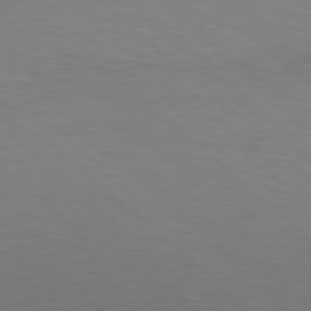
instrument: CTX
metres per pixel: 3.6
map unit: Hpe
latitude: 78.2334
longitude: -150.0444
